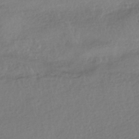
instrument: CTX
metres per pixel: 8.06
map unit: HNhu
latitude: -41.6533
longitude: 97.2754
